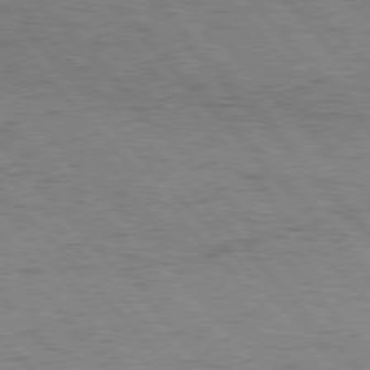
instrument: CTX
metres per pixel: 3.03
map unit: Hpe
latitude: 76.6868
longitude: -164.4979
